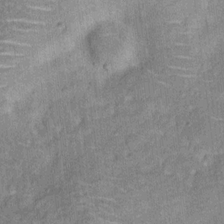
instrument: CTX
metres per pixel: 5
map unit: Ht
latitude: 11.3482
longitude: -39.4237
